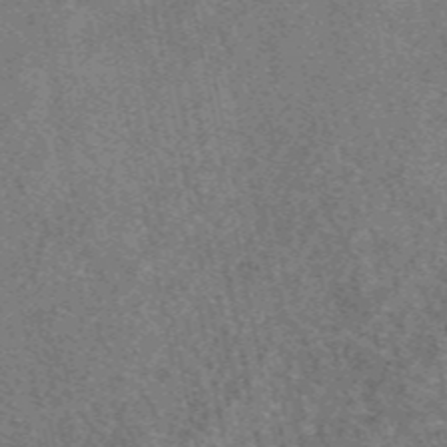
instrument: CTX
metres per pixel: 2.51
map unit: eAb
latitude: 48.5924
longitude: 109.3321
